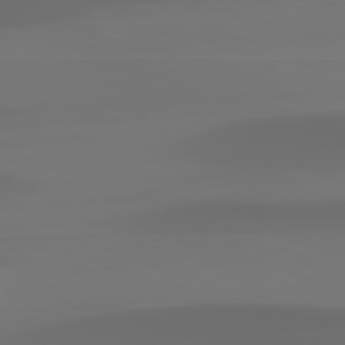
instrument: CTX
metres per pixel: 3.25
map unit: Hpe
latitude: 76.6868
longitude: -133.4426
